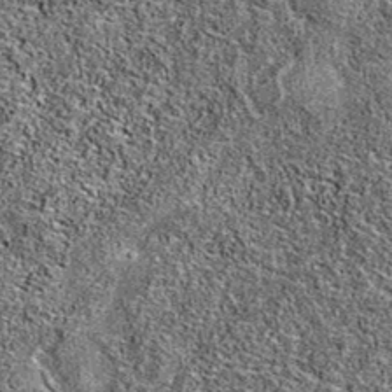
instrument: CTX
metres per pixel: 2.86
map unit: eAb
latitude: 37.1970
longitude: 105.6533
